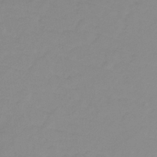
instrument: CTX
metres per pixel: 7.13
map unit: lHb
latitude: -31.7099
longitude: 66.5574
